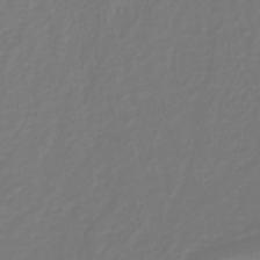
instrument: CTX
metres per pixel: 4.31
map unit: lHb
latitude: -38.4062
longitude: 62.8597
